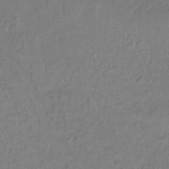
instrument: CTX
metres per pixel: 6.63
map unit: lHb
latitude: -35.6533
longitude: 66.4062
